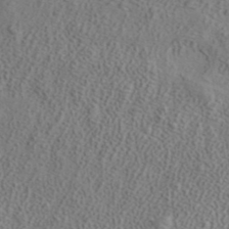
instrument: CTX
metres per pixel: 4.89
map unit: ANa
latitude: 38.5357
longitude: 20.4818
